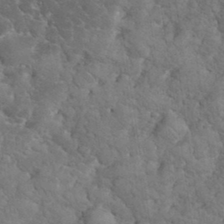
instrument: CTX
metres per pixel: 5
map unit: eHh
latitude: 33.8016
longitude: -66.0822
